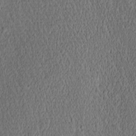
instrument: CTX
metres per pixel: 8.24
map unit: Htu
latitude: -3.5399
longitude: 166.6518
